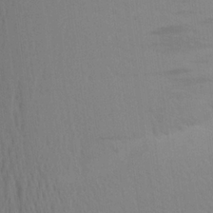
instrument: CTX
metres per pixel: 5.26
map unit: Aa
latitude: 23.9528
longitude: -145.5938
